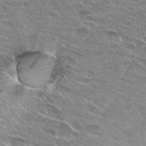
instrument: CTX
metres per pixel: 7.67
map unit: Hto
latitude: 27.3104
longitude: -43.4427
